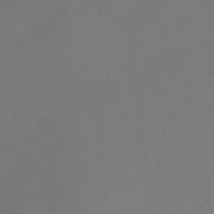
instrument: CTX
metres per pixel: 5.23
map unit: Ht
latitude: 0.3845
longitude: -38.2522
